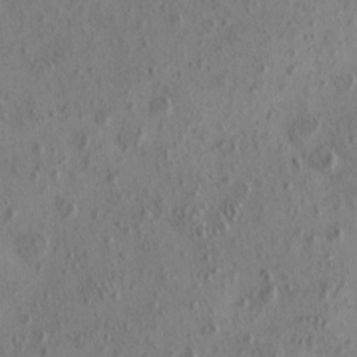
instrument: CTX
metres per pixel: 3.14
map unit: eHh
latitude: -0.5385
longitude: 18.3873
